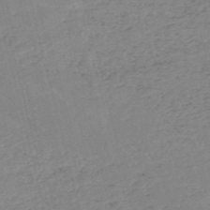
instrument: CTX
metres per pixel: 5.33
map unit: HNb
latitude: -54.0283
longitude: -36.9136
